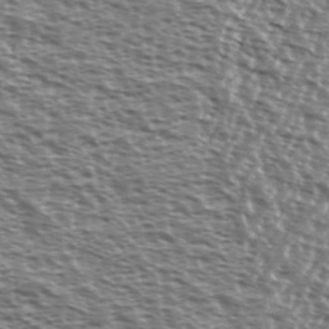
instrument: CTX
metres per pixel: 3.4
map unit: Ave
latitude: 37.8961
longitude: -112.3845
